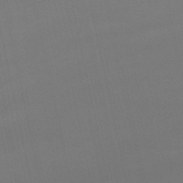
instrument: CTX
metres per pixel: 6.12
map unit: lHb
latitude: -47.1431
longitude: 66.8597
